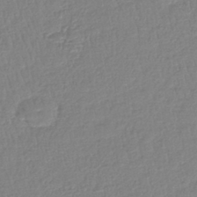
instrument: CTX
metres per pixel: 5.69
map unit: lHb
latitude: -41.2754
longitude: 61.6155
